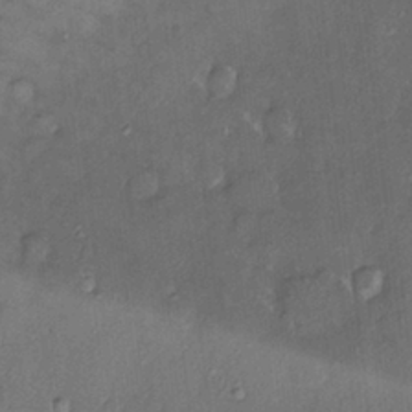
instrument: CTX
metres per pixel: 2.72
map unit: HNhu
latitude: 2.4601
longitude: 9.1053
